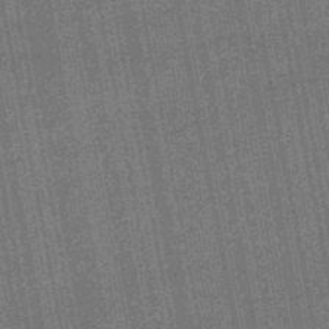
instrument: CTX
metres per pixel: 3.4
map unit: HNb
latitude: -48.8408
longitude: -38.4601
